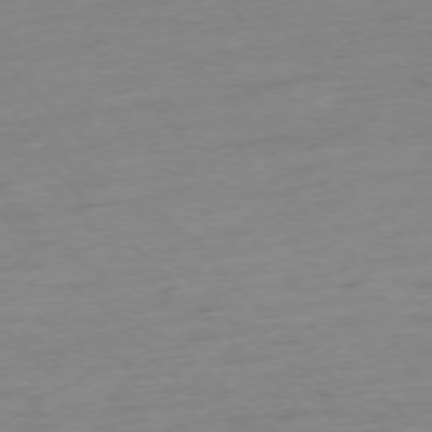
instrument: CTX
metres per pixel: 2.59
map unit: Ap
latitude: -76.7463
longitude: -62.9325
